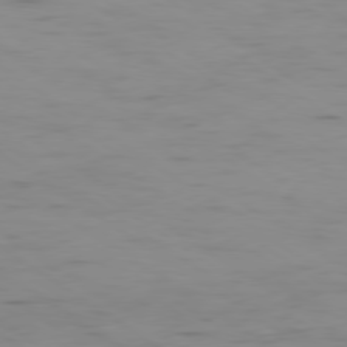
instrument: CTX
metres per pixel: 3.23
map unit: Ap
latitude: -79.8800
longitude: -58.4601
